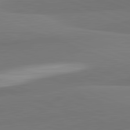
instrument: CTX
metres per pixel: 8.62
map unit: lApd
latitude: 82.4790
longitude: 150.5574
